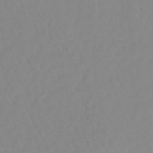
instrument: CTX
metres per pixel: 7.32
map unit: lHb
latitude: -44.3684
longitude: 78.9919
